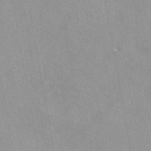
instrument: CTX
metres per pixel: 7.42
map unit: eAb
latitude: 44.5734
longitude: 115.2187
